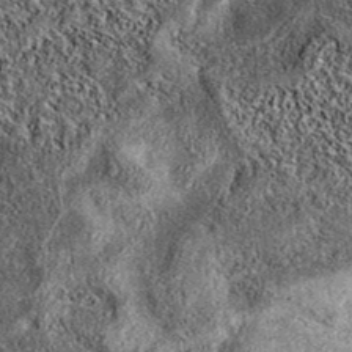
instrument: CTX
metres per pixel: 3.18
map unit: eAb
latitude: 38.1956
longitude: 108.1795
